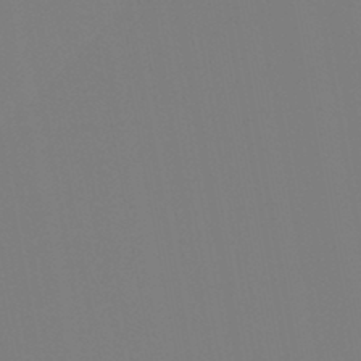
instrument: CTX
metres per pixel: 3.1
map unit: HNb
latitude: -44.1984
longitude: -44.4979
